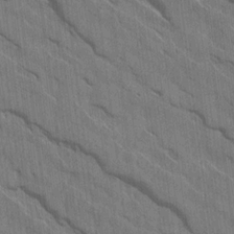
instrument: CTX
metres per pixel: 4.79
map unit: Aa
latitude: 14.9514
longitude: -145.4993
